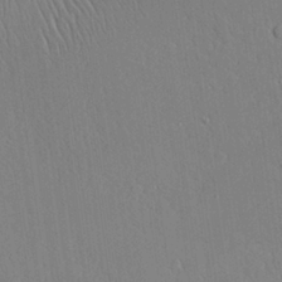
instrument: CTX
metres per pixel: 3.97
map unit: Aa
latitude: 25.0647
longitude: -137.2537
